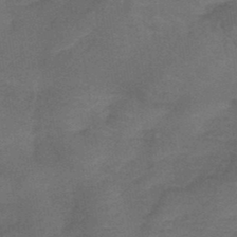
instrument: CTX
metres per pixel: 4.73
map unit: lHb
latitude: -38.4440
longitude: 60.7274
